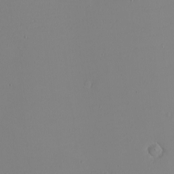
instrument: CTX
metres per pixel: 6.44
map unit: eHh
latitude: -6.3684
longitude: -80.5168
